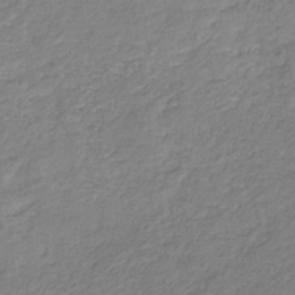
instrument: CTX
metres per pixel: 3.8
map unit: eHb
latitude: -30.5196
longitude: 64.1606
